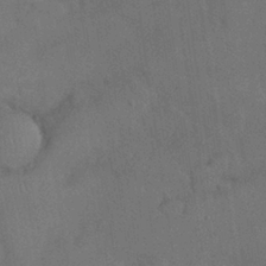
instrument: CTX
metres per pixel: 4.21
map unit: Nhu
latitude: 27.4993
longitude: -70.1200
